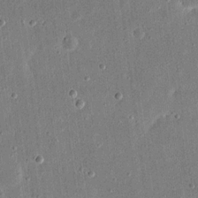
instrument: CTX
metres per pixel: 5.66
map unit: eHh
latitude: 17.0647
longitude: -70.6868
